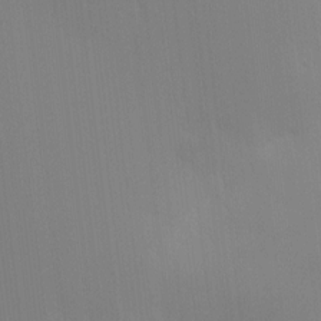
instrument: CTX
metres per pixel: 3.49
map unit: HNhu
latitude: 5.1025
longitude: 8.5574
